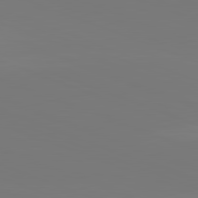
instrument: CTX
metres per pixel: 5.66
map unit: lApd
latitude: 82.0444
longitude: 145.6155
